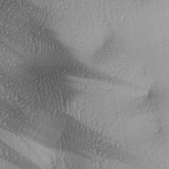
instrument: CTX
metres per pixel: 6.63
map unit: lAa
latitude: -6.8597
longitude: -125.8583
